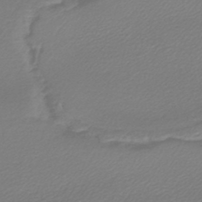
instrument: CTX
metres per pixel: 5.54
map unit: lHb
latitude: -44.6330
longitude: 61.8044
